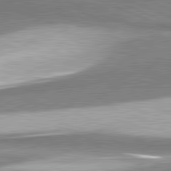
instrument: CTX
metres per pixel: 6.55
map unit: lApd
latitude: 81.4426
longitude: 168.1227
